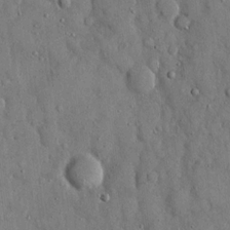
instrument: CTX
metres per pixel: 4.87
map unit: eHh
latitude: 14.8569
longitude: -68.5357
